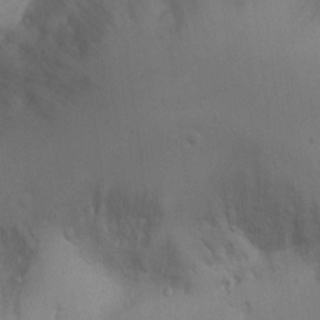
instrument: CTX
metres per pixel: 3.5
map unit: Ht
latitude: 4.9325
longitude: -28.8758
